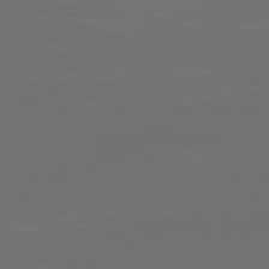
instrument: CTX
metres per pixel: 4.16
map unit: Ap
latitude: -81.5021
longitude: -85.5371
